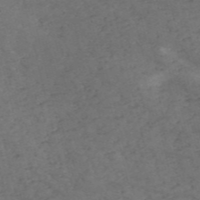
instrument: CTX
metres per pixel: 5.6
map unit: HNb
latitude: -56.0850
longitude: -45.1970
